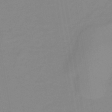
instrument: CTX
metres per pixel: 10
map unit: lHb
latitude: -32.9731
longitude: 67.3132
